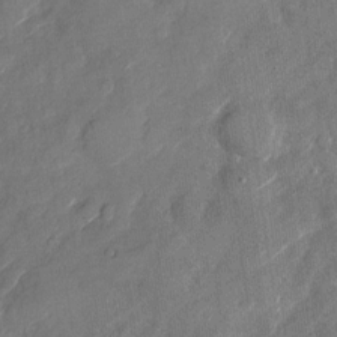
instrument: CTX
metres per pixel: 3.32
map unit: Nhu
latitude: -28.2173
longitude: -72.9703
